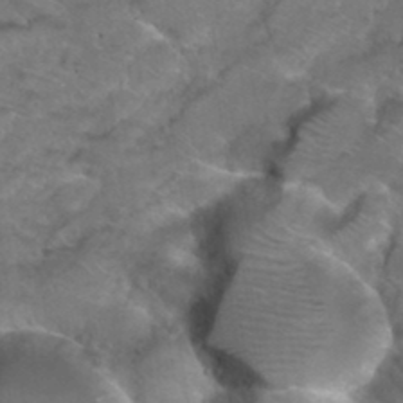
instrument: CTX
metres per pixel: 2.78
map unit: Hto
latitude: 36.4790
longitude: -47.9339
